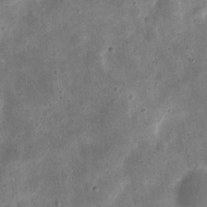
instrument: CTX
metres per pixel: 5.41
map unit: eHh
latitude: 8.0822
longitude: -71.9339
